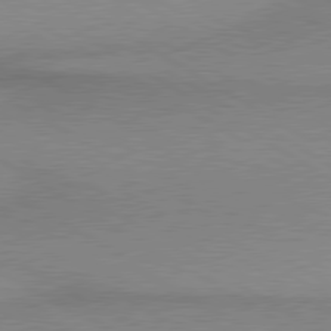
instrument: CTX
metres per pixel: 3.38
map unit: lApd
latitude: 80.0255
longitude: 166.5385
